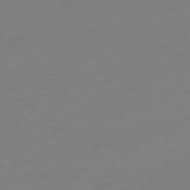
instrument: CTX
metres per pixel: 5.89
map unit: Hpe
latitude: -75.9367
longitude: -15.2348
